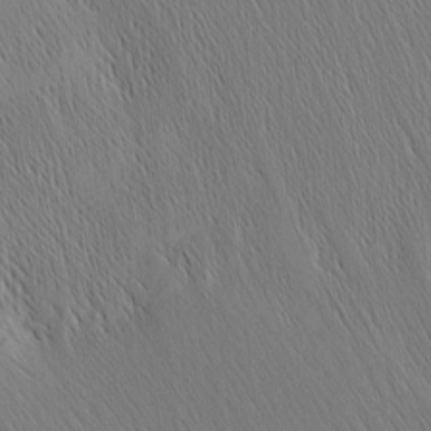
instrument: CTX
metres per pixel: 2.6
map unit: Nhu
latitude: -4.4629
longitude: -151.3481
